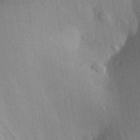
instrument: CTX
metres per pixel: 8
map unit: Aa
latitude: 29.2537
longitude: -144.3656
